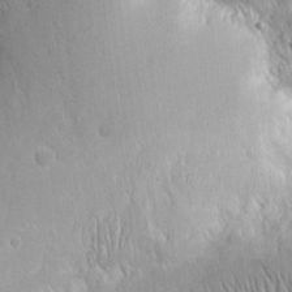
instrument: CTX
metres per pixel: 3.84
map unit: Ht
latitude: 7.1781
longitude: -76.3467
